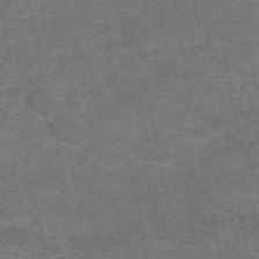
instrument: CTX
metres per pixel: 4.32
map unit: eAb
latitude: 47.9339
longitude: 104.2361
